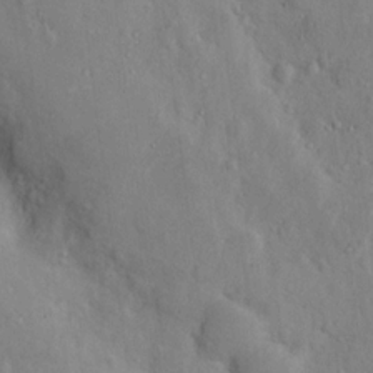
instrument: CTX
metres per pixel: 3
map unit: Nhu
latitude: 11.5182
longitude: -26.8380
